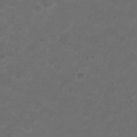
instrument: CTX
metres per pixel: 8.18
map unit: eHh
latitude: 0.7057
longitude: -54.6868
